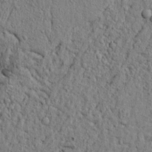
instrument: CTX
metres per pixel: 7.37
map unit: lAvf
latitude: 6.8569
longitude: 166.8219
